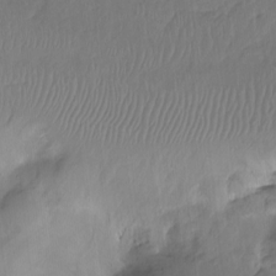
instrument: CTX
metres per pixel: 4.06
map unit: Hto
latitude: -7.9178
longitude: -47.0837
